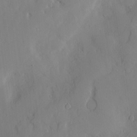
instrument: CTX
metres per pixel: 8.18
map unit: Nve
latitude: -8.9353
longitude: 175.9367
